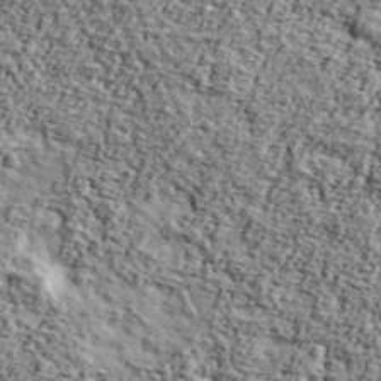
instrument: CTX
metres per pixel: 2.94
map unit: Ave
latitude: 43.0459
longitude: -110.7624
